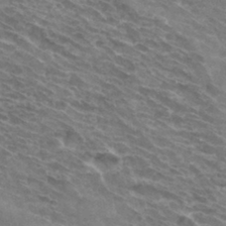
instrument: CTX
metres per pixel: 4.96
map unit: Hto
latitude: 32.4223
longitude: -42.6302
